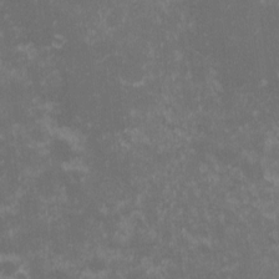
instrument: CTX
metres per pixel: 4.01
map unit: eHh
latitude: -0.8786
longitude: -85.4615
